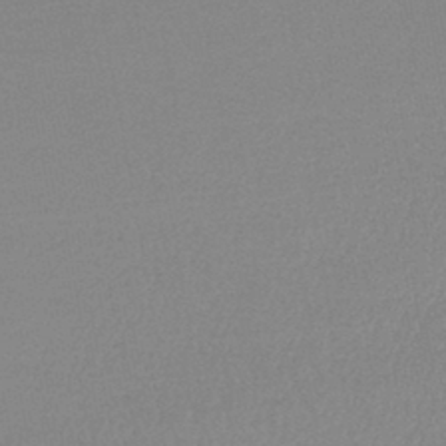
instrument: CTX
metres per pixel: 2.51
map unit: lHb
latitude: -44.2362
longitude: 68.5573
